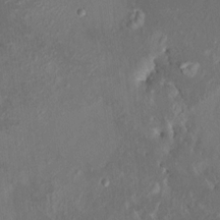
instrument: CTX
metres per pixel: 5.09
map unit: HNhu
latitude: 7.1403
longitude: 3.4076
